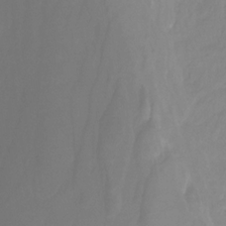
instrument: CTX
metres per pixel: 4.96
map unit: HNhu
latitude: -29.1053
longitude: 67.7666
